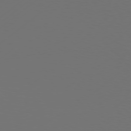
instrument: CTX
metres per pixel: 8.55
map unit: Hpe
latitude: 76.4979
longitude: -130.0444
